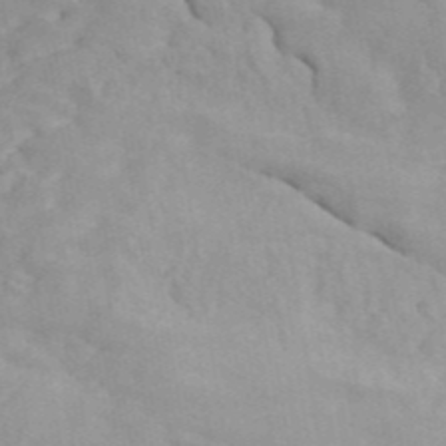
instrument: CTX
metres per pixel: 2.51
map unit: ANa
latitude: 47.0081
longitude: -83.9717
